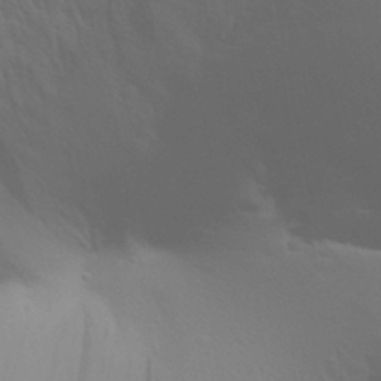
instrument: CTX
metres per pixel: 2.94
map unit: Aa
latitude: 30.5735
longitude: -135.6127
